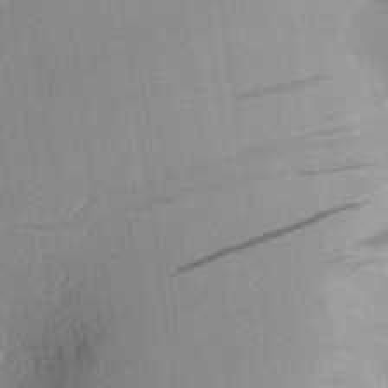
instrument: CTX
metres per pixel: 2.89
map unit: Aa
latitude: 27.4615
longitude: -133.1970
